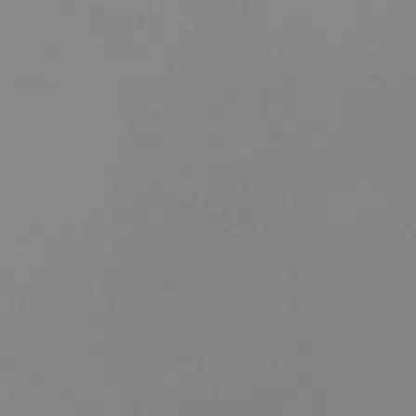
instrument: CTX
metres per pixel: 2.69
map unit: HNb
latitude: -45.0486
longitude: -44.4034
